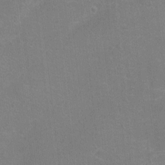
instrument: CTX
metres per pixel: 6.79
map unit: Ht
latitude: -1.2754
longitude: -17.1214
